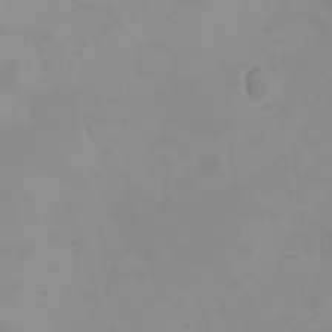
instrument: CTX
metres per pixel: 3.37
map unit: HNhu
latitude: 8.4790
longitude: 10.5574
